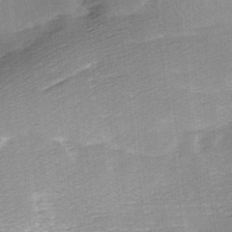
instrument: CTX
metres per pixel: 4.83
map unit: Ave
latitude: 10.4979
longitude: -106.7435
